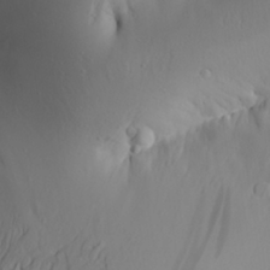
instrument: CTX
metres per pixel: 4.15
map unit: Aa
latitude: 25.6882
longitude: -144.6490
